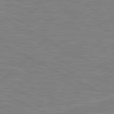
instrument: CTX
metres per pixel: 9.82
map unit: lApd
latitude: 81.0647
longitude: -168.9325
